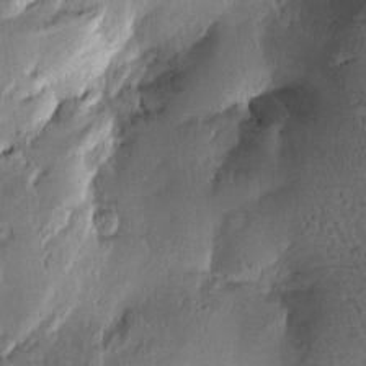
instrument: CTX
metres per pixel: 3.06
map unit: Htu
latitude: -2.8219
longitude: -177.5371
